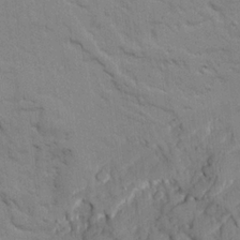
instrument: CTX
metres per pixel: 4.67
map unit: Ave
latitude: 21.7072
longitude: -130.0444
